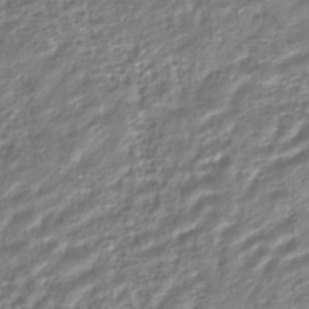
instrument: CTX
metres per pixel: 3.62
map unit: HNhu
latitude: -44.7274
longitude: 103.5588
